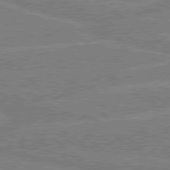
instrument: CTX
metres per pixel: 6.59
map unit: lApd
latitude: 79.2159
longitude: -131.2537
